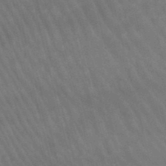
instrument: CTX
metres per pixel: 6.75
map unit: lHb
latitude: -47.2754
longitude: 76.2739
